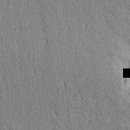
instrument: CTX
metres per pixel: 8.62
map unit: lAvf
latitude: 5.7827
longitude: 164.9920
